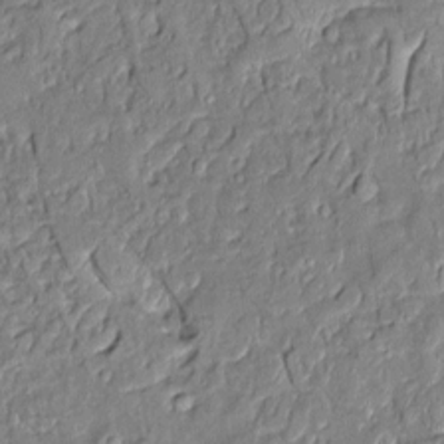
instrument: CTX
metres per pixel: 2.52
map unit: Aa
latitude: 9.2537
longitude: -133.0270
